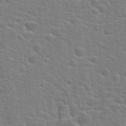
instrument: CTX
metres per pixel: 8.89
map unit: Hto
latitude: 22.4034
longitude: -44.0444
